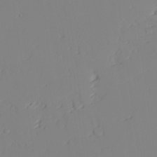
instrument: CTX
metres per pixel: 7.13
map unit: lAvf
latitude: 26.1767
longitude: -111.0459
